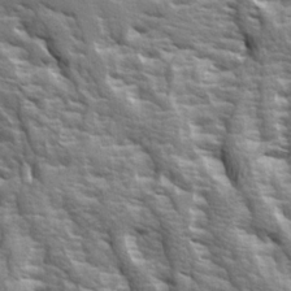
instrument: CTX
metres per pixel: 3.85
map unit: Ave
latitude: 14.6302
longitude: -132.1011
